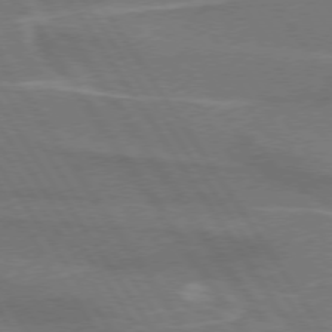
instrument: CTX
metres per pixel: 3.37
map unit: lApd
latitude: 74.3845
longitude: -66.4034
